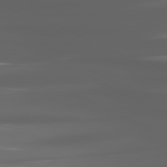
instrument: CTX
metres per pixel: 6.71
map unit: lApd
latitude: 80.8191
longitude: -140.7435
